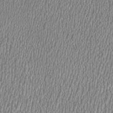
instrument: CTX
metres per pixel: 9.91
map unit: HNhu
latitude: -1.2754
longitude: -0.4412
